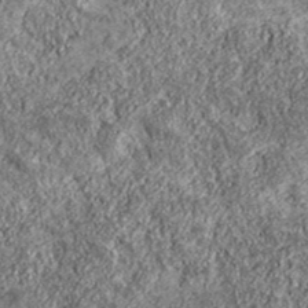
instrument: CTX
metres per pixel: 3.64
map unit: eHh
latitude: 43.1592
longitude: -89.2348
